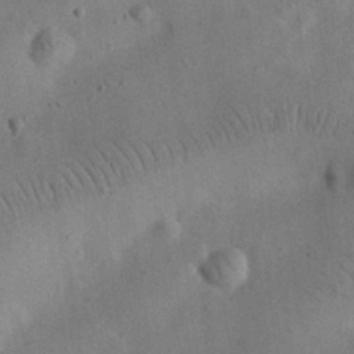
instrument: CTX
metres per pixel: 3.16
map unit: eHh
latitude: 25.3859
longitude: -68.6491
